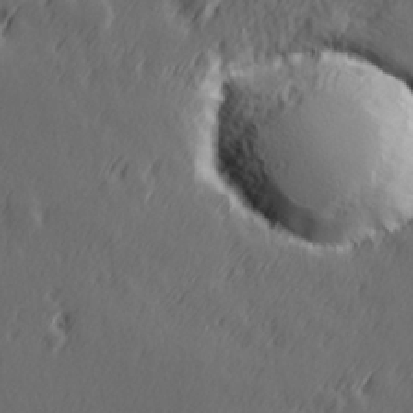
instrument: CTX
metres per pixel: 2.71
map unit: Hve
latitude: 26.3467
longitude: 145.6155
